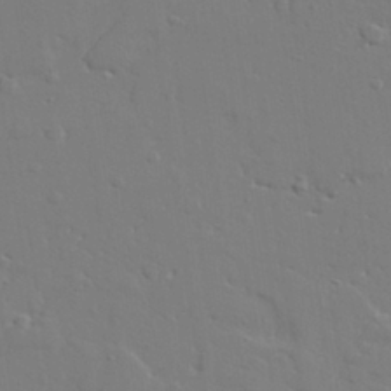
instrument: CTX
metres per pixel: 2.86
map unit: lAvf
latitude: 28.8947
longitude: -108.4979
